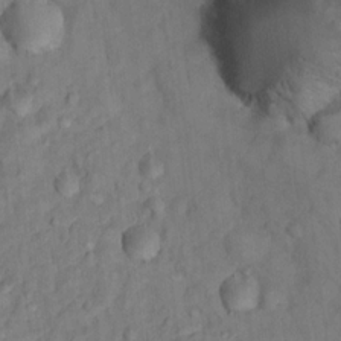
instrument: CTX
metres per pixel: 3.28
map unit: Hto
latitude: 14.8758
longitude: -30.7813
